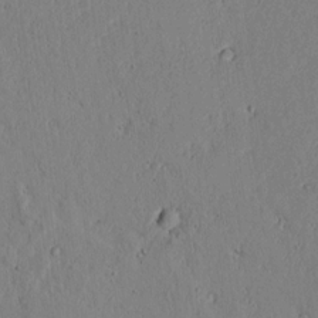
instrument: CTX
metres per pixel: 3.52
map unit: lAvf
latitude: 6.9136
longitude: 169.2565
